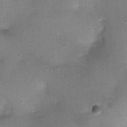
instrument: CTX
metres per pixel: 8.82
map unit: Nhu
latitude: 1.7827
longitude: -15.2726
